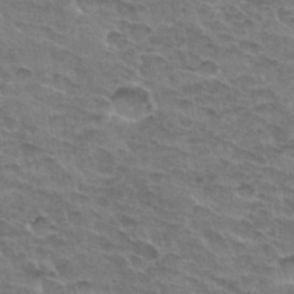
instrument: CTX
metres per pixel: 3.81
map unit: Hto
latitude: 32.7624
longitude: -46.9325
